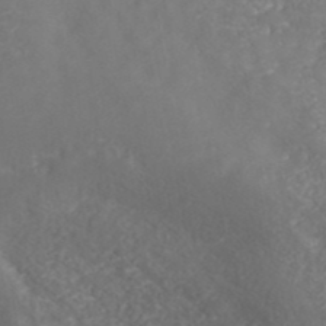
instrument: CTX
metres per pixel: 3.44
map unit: ANa
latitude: 41.9528
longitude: 28.2928
